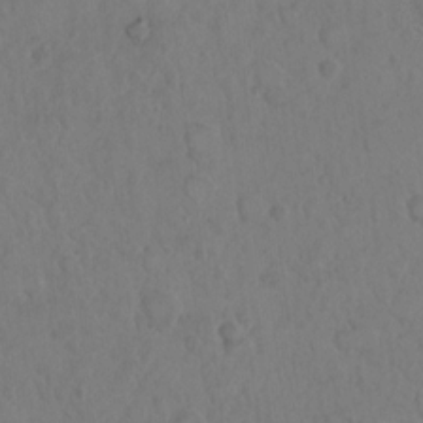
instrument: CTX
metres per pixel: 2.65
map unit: Hto
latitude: 8.3656
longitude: -61.2537
